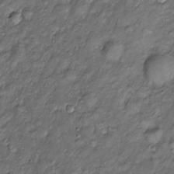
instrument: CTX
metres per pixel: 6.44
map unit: Htu
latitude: -6.4440
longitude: 159.8611
